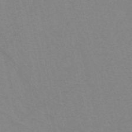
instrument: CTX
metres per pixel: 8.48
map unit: HNb
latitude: -45.4454
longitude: -41.7449
